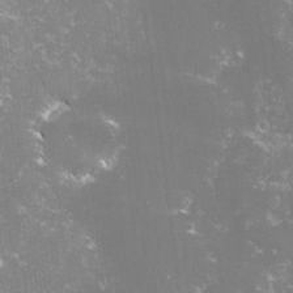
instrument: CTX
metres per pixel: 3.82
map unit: lHvf
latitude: -15.9178
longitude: -101.0836
